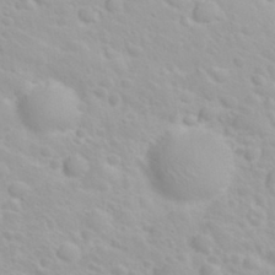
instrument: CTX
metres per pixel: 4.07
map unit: eHh
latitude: 31.9339
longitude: -60.8191
